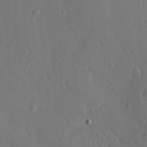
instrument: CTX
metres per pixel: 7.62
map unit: Nve
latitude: -7.6344
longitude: 173.4643
